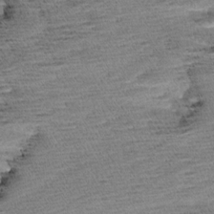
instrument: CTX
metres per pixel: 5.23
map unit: Aa
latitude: 7.0269
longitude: -137.1026
